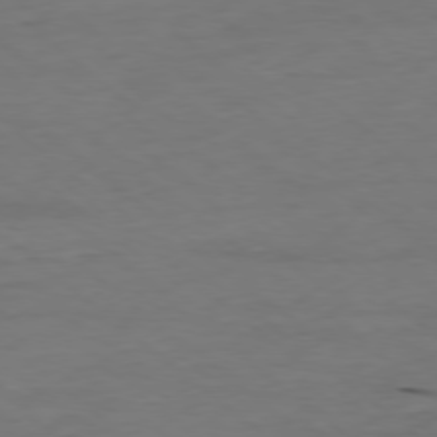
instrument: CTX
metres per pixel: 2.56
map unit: Ap
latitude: -78.6140
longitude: -88.0822
